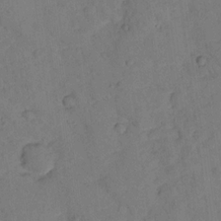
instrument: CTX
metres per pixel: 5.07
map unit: lHvf
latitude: 13.1403
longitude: 178.1794
